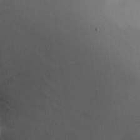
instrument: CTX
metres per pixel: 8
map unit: Aa
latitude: 27.3860
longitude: -132.7624
